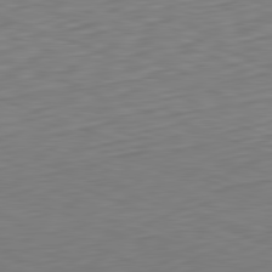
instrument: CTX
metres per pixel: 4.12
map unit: Hpe
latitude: -82.3495
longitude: 15.2943
